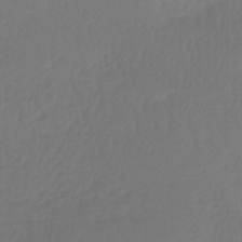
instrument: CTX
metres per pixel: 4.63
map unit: lHb
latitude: -47.9178
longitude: 62.1228
